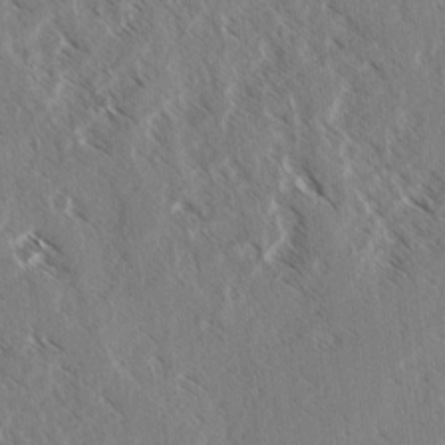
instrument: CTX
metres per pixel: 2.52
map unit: lAvf
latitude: 4.6679
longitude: -105.5183
